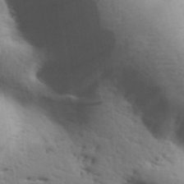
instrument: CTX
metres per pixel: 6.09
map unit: Aa
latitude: 31.2726
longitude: -146.4412
